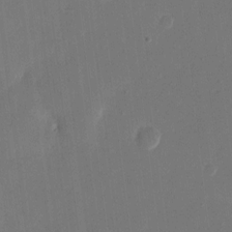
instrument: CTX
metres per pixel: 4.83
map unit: eHh
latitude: 11.2726
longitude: -69.3860
